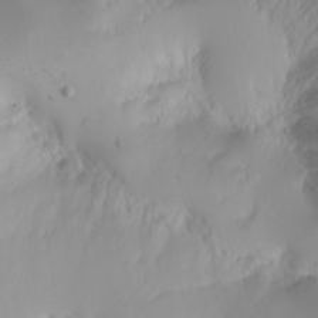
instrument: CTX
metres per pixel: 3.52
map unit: Nhu
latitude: -4.4062
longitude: -86.1011
